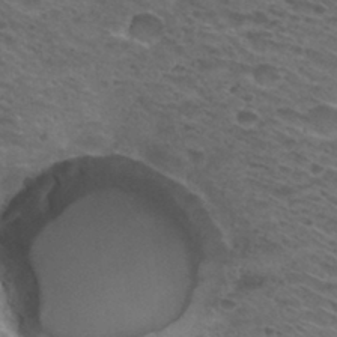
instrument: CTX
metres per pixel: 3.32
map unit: Hto
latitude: 29.8772
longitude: -47.5371
